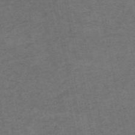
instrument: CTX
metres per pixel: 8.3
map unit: HNb
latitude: -55.8234
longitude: -45.8205
